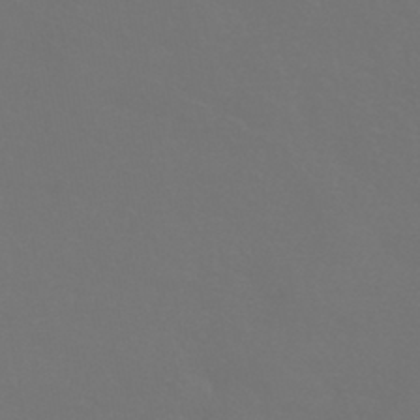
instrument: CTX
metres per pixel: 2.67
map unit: HNhu
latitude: -43.8611
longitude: 94.0472
